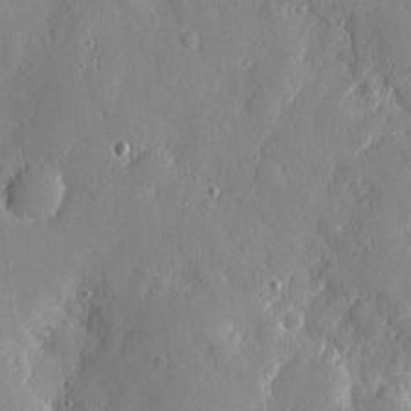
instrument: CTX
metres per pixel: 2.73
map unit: eHh
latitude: 6.3467
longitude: -72.6113
